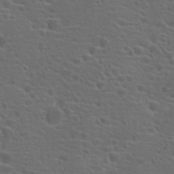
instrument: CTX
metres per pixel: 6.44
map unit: Hto
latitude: 18.9513
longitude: -42.0633
